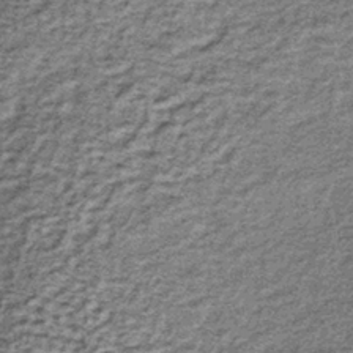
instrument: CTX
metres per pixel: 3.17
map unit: lHb
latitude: -36.9919
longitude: 64.9353
